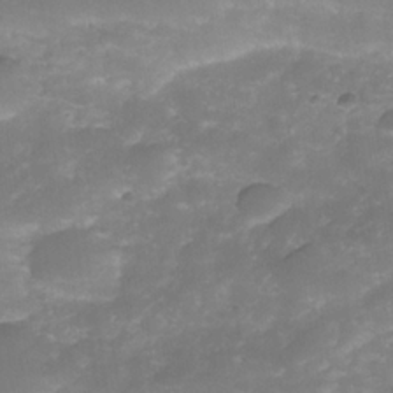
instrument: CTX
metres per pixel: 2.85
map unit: Nhe
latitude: -34.5385
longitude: -146.3846
